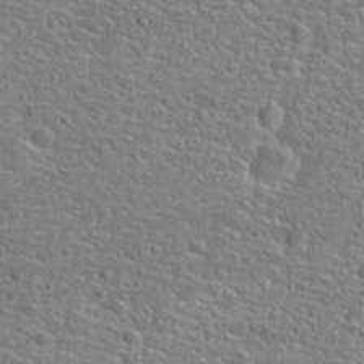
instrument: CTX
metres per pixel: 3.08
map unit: Hto
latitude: 24.8946
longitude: -49.5182
